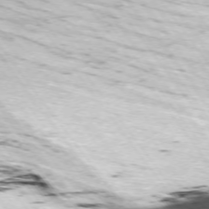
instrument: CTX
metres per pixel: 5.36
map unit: Ap
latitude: -74.2740
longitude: -72.8569
